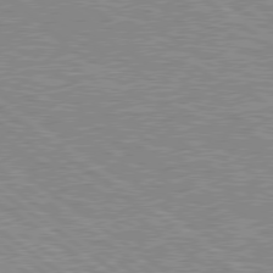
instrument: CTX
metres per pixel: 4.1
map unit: Hpe
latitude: 78.8191
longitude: -171.6694
